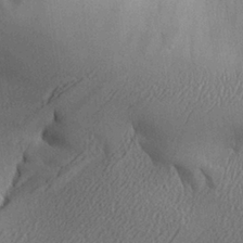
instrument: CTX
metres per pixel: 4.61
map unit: Aa
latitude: 26.8380
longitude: -134.0822
